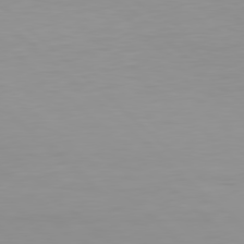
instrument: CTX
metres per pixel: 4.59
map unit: Hpe
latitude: 78.2145
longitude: -168.0822
